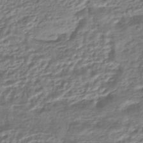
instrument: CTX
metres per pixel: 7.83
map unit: HNhu
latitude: -44.8408
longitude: 97.4455
